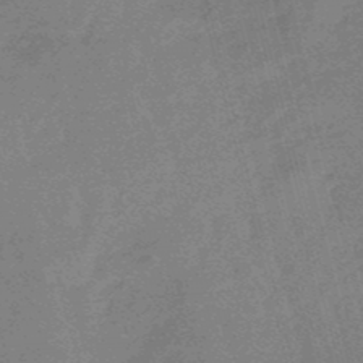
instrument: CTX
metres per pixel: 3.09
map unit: eHb
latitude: -48.3307
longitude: 86.9920
